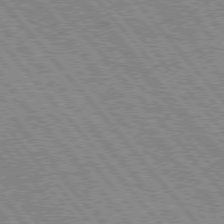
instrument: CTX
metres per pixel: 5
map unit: Hpe
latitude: 75.8017
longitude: -125.7638
